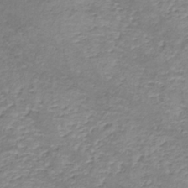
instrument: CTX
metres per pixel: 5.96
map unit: lHb
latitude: -36.1227
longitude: 73.0297
